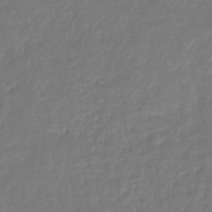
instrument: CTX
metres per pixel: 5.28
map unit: eHb
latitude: -30.9164
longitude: 73.1431
